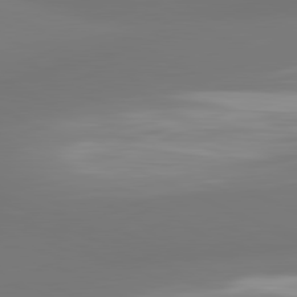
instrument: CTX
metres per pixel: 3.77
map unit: lApd
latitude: 81.5182
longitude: -165.2348
